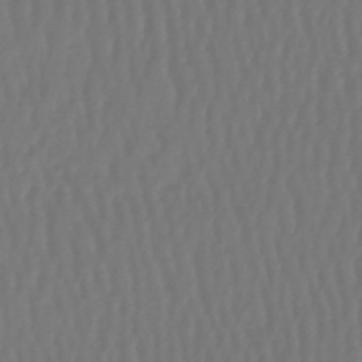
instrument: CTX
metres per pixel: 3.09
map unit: lHb
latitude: -47.2187
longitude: 61.7478
